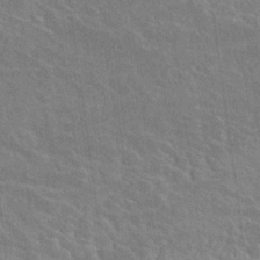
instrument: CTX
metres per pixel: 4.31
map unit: Hto
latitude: 25.4048
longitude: -39.2159
